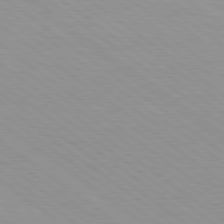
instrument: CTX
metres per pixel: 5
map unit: Hpe
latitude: 78.9325
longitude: -121.9717
